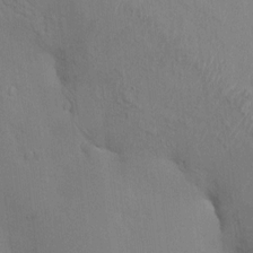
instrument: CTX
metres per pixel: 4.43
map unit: HNhu
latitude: 6.5546
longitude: -2.9702
